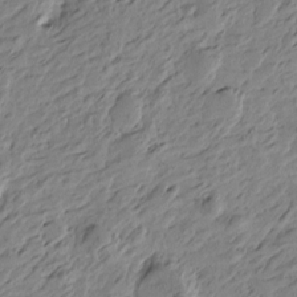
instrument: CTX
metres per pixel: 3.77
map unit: Htu
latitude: -4.7274
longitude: -178.1767
